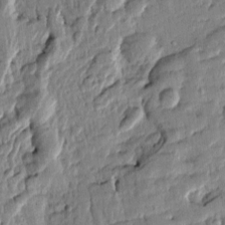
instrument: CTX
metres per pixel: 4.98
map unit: Htu
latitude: -0.7653
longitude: -176.7246
